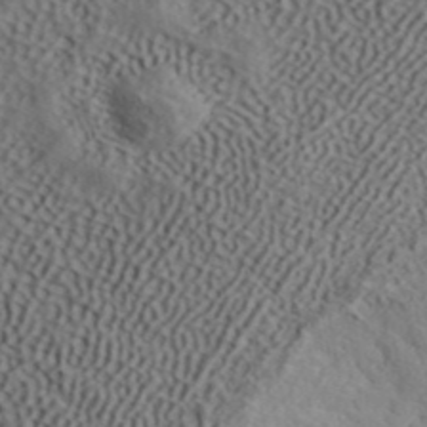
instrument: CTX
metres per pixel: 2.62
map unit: ANa
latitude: 41.5938
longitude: 49.3132
